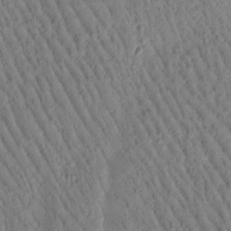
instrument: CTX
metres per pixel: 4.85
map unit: Htu
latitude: -1.9745
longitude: 171.7667
